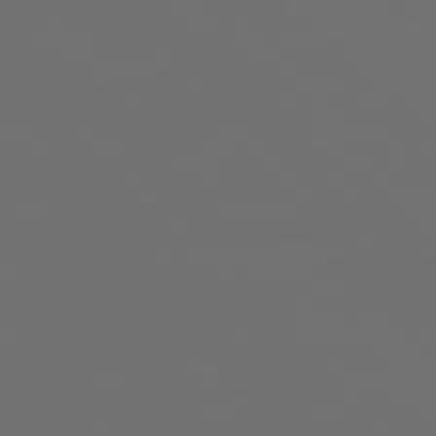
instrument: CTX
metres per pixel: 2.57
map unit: Ap
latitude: -76.1795
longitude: -82.4601
